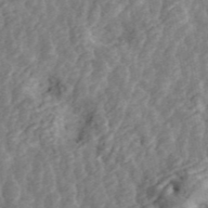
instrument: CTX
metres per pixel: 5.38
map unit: ANa
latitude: 45.4237
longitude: 29.1998
